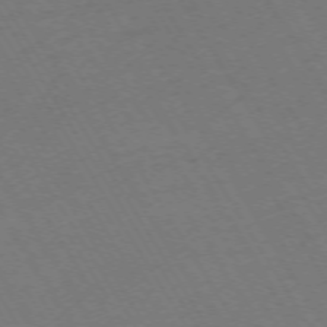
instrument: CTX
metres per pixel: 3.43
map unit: Ap
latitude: -73.2943
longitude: -72.0255
